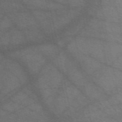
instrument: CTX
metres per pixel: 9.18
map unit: eAb
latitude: 51.2914
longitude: 109.4265
